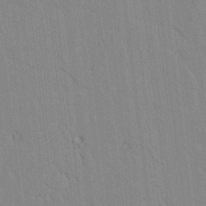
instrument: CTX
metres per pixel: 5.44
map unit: lAvf
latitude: 7.5560
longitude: 168.8030
